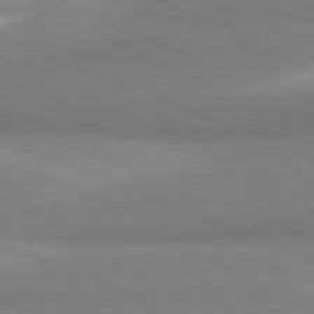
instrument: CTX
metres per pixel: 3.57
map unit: lApd
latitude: 82.0444
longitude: 160.4629
